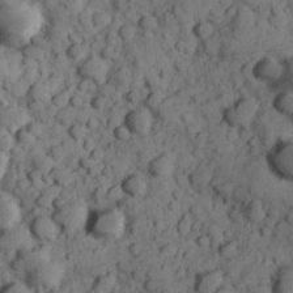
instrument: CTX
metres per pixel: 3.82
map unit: Hve
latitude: 24.8380
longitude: 147.5399
